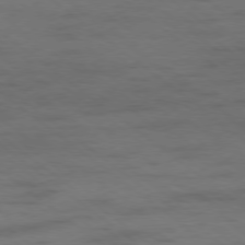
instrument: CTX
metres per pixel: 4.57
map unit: Hpe
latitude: -79.0297
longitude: -19.6316
